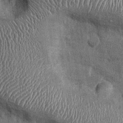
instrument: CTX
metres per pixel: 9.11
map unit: Ht
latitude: -0.3496
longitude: -13.1970
